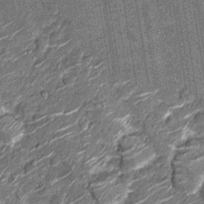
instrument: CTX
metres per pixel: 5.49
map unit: Nhu
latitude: -12.8408
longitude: -21.7827
